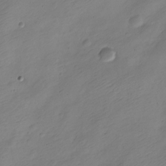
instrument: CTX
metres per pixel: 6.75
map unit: Nve
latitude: -22.3873
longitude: 106.1228
